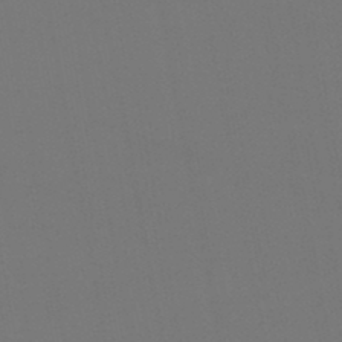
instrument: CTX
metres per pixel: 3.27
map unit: lHb
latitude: -46.7652
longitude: 68.6329
